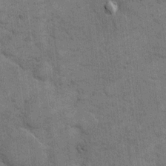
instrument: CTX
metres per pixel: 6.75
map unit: eHh
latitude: 11.6505
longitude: -65.2159
